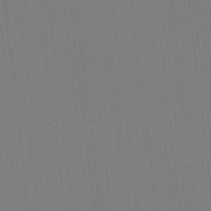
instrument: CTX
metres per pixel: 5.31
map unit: lHvf
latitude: -11.8422
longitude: -103.3292
